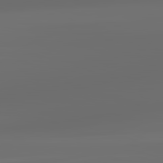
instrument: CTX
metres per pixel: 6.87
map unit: lApd
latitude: 83.5371
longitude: -128.4223
